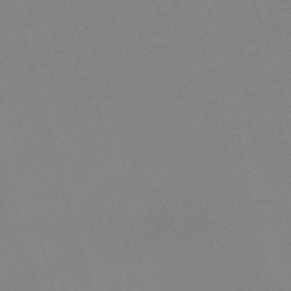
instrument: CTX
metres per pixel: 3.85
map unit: eHh
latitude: -61.5210
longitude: 52.0094
